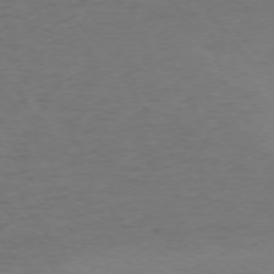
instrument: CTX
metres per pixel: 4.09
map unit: Ap
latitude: -75.6533
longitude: -84.9514
